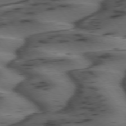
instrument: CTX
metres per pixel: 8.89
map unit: lApd
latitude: 74.9703
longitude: -70.9514
